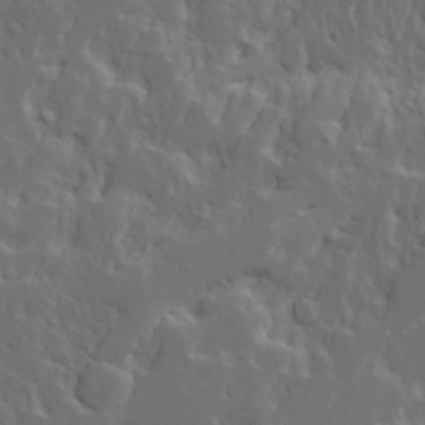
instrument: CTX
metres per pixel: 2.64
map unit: Ave
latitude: 15.1970
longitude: -137.7072
